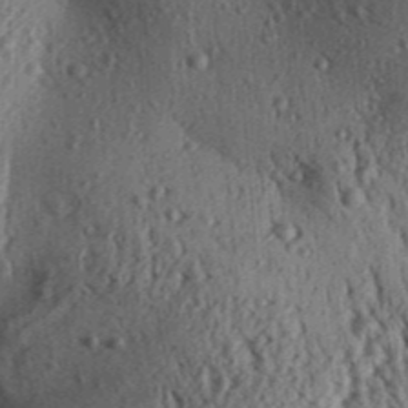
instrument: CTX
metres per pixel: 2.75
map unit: Aa
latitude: 30.9703
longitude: -137.1781
